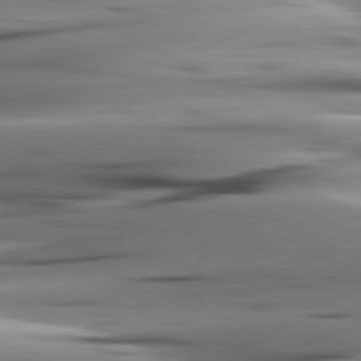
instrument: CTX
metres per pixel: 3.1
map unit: lApd
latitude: 80.8191
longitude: -122.8002
